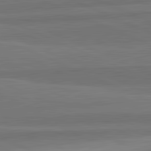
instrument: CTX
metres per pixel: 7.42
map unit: lApd
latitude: 82.8002
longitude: 158.0283
